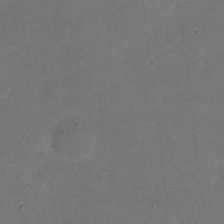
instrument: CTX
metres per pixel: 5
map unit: eHh
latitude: 4.6490
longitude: -66.6490
